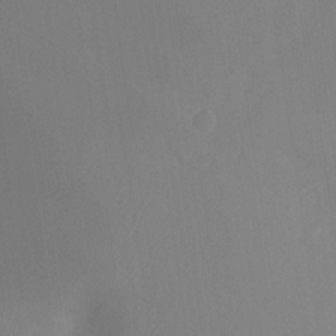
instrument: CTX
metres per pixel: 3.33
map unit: Hto
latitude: -8.5007
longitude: -47.8395
